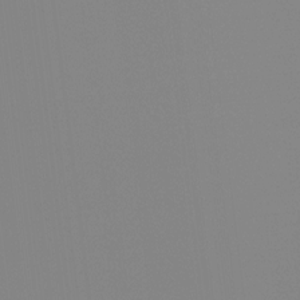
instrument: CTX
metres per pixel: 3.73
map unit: Ht
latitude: -13.0298
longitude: -49.8205
